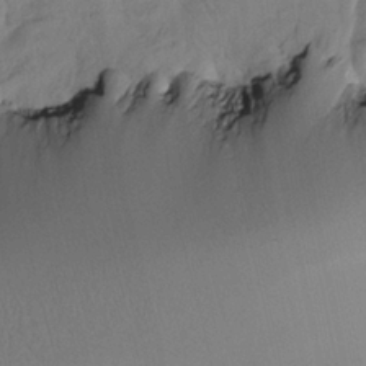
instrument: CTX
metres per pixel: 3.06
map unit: HNhu
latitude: 10.9892
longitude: 24.0661
